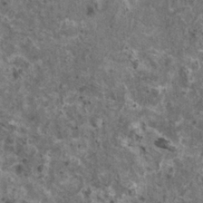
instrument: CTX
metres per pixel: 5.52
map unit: HNhu
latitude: 2.2144
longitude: 4.4629
